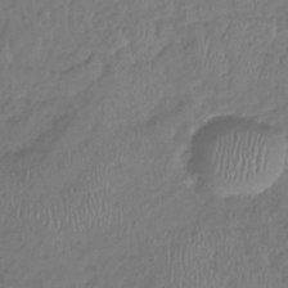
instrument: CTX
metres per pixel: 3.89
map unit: lHb
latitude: -39.2187
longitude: 71.2565
